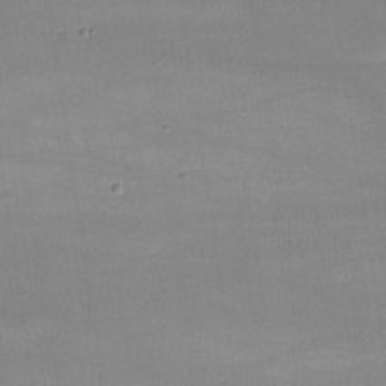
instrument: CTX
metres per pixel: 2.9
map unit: lHvf
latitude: -9.9556
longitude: -101.6694
